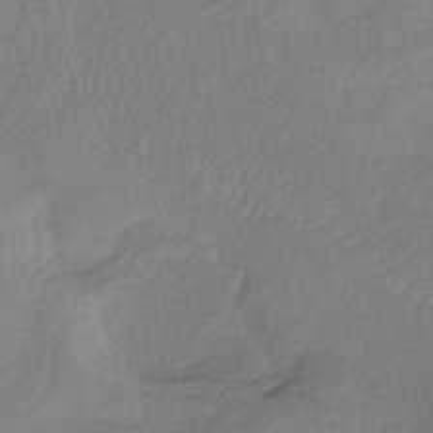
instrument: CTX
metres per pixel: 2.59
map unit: lHb
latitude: -38.0094
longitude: 72.6518
